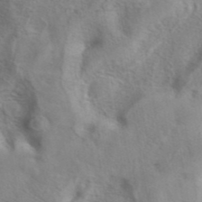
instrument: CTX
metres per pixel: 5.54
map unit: eAb
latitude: 41.2725
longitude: 104.8975
